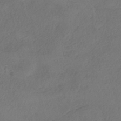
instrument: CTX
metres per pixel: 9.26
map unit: eHh
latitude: -42.6140
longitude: 122.5574
